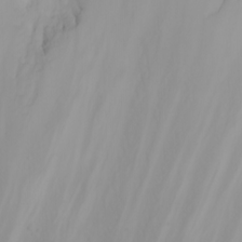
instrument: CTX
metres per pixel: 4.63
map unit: Nhu
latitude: -5.1809
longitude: -84.4601
